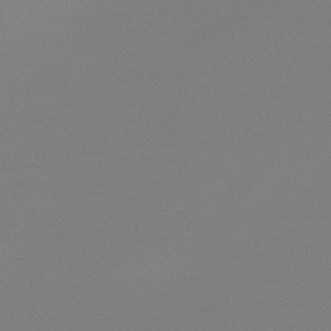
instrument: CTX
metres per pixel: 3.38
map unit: lHb
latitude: -48.6330
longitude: 65.5966
